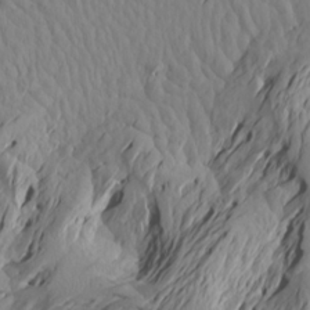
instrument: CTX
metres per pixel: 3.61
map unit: Aa
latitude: 18.0822
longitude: -143.9528
